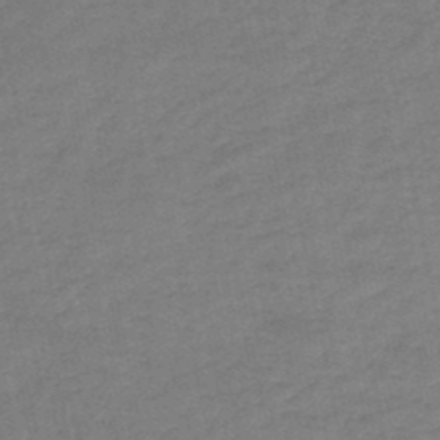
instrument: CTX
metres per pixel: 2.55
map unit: HNb
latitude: -47.1620
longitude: -35.8583
